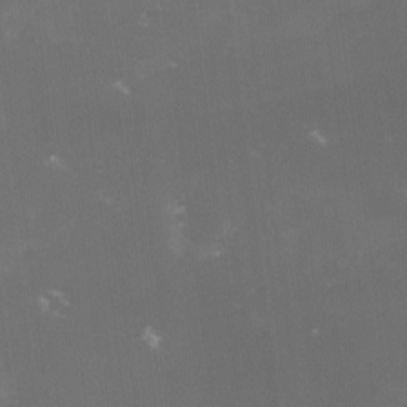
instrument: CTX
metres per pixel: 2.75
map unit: lHvf
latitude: -13.6155
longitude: -100.7435
